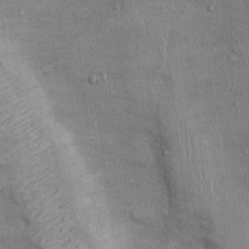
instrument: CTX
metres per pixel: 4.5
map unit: Ht
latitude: -2.8030
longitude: -13.6505
